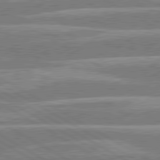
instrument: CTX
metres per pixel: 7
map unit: lApd
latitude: 80.4601
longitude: -131.5183
